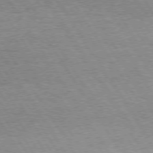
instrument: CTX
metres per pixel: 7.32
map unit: Hpe
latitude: 73.8395
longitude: -130.3468
